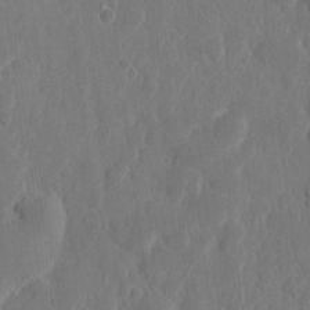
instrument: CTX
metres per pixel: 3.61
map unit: eHh
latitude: 6.8002
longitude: -73.0081
